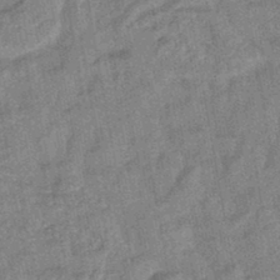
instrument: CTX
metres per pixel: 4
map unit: lHb
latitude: -43.1998
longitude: 80.4062
